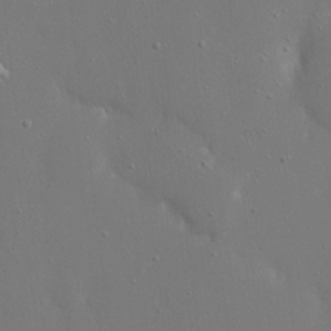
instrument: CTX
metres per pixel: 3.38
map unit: eHh
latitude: 17.6694
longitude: -71.6883
